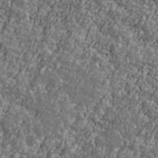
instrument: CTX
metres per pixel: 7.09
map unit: Ave
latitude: 41.8016
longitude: -111.3671
